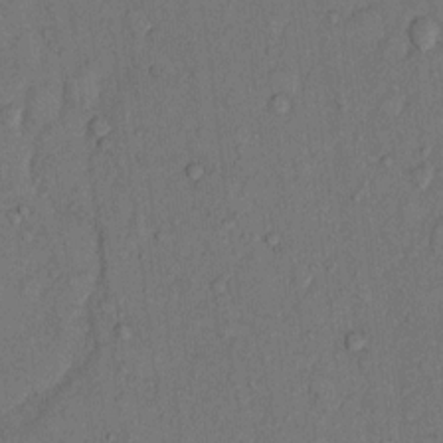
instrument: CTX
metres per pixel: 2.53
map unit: Hto
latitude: 10.4412
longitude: -58.6680
